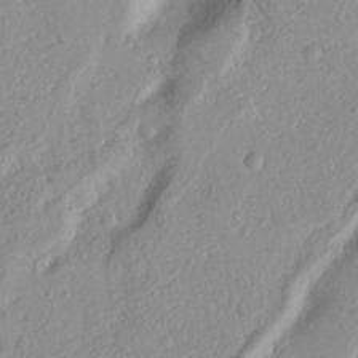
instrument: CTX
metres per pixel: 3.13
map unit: Nhu
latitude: 19.5560
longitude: -77.1214
